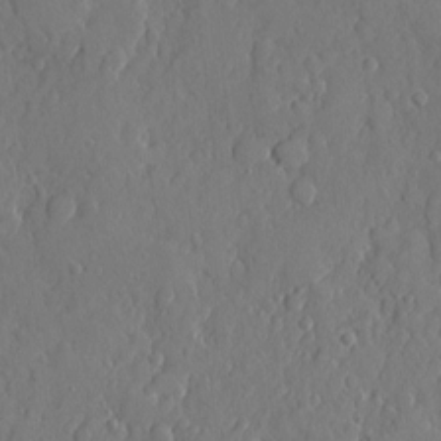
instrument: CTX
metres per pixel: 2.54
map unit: eHh
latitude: 5.1214
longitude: -75.2726
